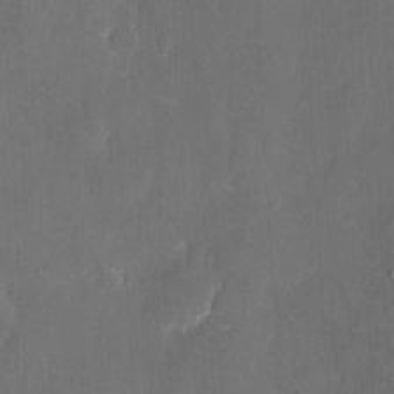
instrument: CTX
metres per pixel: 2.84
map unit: eHh
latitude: 6.2334
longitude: -69.0081
